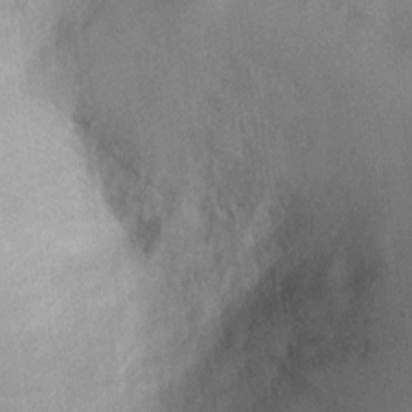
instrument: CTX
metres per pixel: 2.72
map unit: Nhu
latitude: 1.1781
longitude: -18.0255
